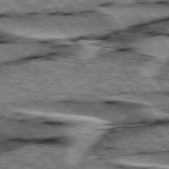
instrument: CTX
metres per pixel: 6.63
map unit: lApd
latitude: 76.3467
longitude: -71.4237
